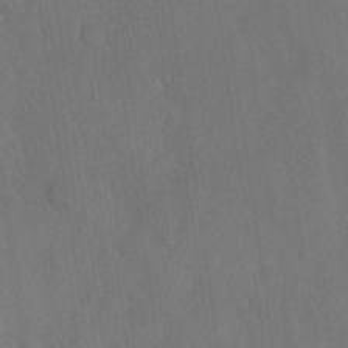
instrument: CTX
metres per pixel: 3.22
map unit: Nhu
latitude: 27.5371
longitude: -65.6694
